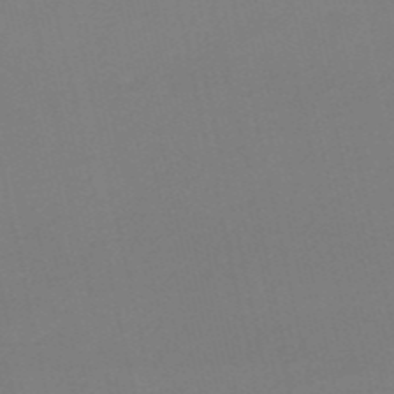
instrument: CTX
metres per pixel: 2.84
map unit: HNb
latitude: -53.5777
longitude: -50.5356
